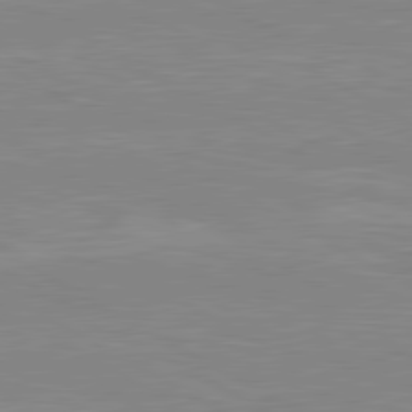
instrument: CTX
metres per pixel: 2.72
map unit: lApd
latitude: 80.5546
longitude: 171.8045
